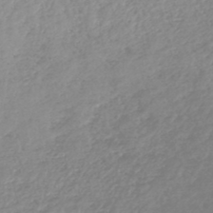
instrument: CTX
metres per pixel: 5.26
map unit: lHb
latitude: -45.7478
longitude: 65.4266
